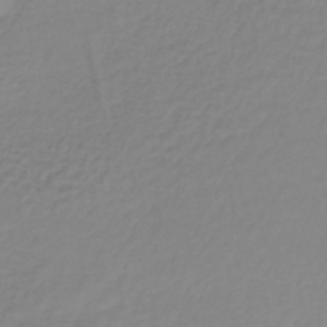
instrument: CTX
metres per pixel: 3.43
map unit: lHb
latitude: -37.0108
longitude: 61.9178
